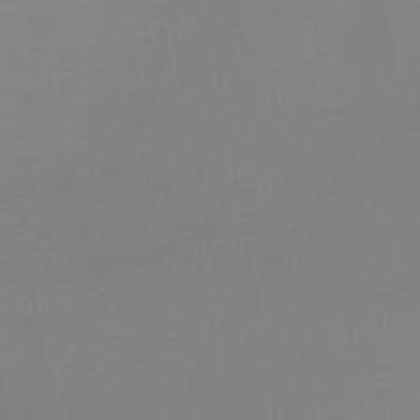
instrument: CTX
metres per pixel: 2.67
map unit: HNb
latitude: -45.1242
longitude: -44.7246
